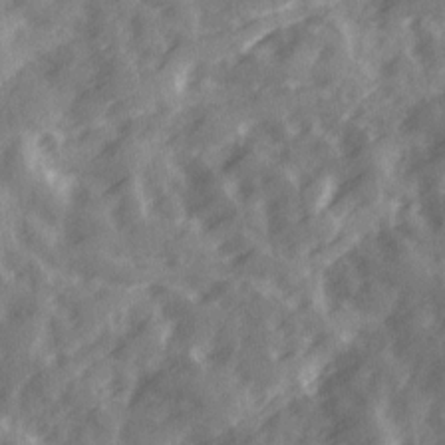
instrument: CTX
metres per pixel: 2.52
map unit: Ave
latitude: 19.2348
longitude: -131.4427
